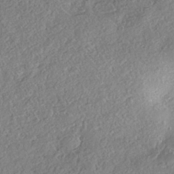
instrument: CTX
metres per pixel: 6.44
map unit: eHh
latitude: -42.3495
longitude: 121.1998
